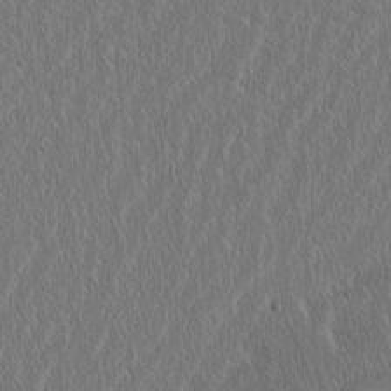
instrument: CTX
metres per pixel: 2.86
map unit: Htu
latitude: -2.4440
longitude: 167.6722
